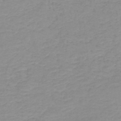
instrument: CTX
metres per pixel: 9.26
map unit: HNb
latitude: -44.4440
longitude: 53.5777
